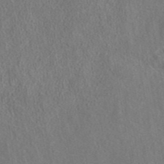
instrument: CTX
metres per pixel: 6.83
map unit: eAb
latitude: 43.8017
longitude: 109.2376
